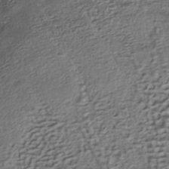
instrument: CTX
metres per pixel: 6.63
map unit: Nhe
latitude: -37.5210
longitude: -118.9891
